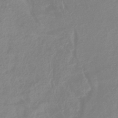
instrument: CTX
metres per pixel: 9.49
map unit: HNhu
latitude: -42.1416
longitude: 91.1809
